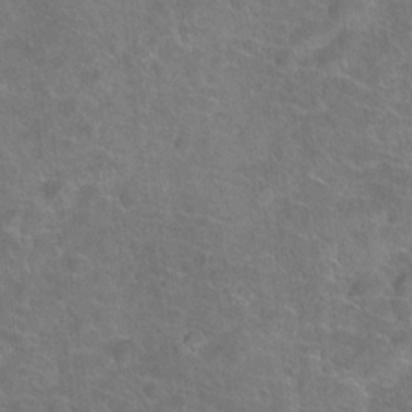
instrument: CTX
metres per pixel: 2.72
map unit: Hto
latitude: 18.6679
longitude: -43.4804
